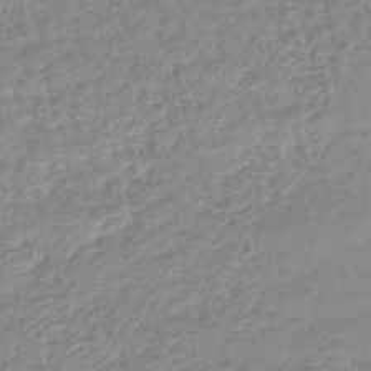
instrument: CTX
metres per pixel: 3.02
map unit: lHb
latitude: -41.4643
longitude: 70.9353
